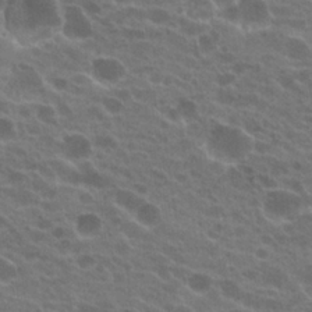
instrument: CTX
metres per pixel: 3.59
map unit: Hto
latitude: 22.2333
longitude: -38.5357
